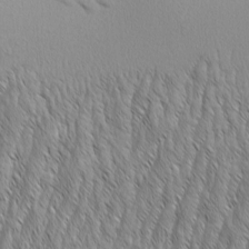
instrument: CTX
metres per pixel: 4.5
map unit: Aa
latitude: 6.8758
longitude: -129.9339
